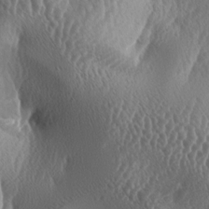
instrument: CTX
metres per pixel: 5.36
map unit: lAa
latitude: -6.1794
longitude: -128.8380
